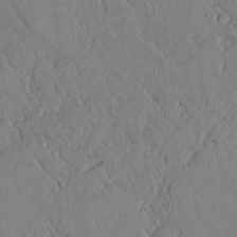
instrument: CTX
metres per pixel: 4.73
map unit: lAvf
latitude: 5.8016
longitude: 159.5777
